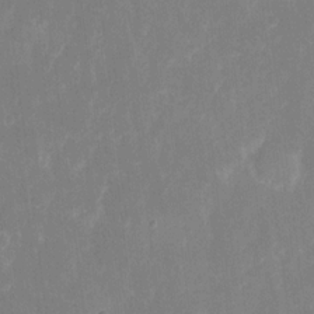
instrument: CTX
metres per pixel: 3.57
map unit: eHh
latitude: 6.3467
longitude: -69.5182
